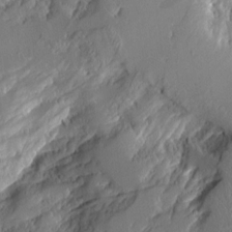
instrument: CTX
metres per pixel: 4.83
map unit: Aa
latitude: 11.0270
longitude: -126.3467
